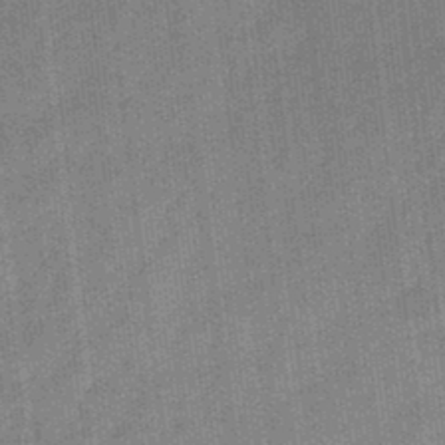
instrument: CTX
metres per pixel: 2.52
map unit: eHb
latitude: -31.1053
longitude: 73.8989
